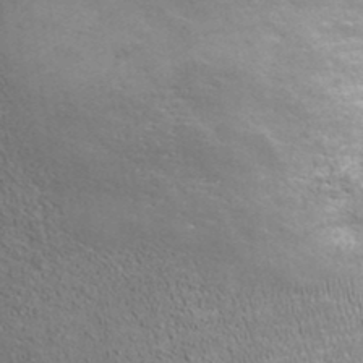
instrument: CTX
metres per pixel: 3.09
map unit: ANa
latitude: 37.7450
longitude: 17.2565
